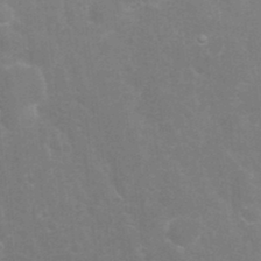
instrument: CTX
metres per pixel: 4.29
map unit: Nhu
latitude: 23.8016
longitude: -61.9528
